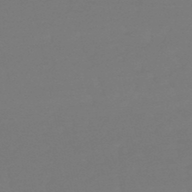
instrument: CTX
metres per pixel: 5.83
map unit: eHb
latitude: -50.0472
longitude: 77.8989
